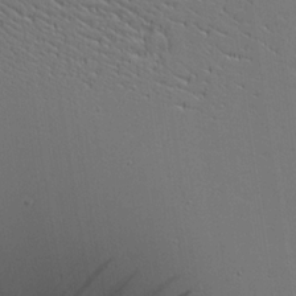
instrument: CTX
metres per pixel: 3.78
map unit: lAvf
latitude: 17.2348
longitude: -125.9528
